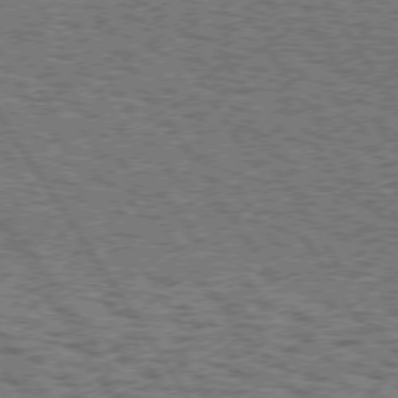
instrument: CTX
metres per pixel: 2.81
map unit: Hpe
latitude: 74.2712
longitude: -133.6505
